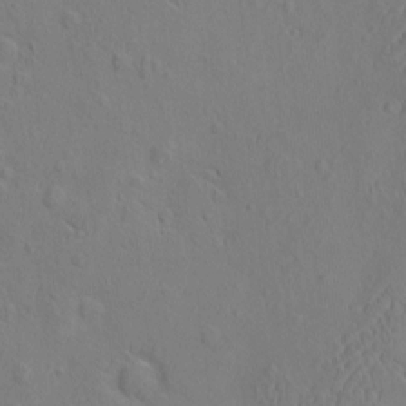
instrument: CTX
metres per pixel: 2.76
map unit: eHh
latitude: -2.9163
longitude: 18.9731
